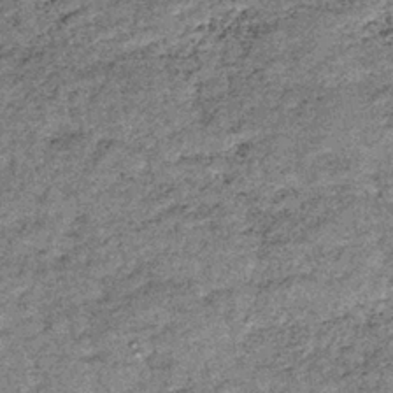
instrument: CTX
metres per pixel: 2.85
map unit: lHb
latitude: -36.5384
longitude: 66.8597
